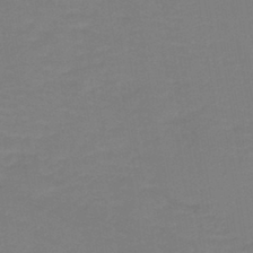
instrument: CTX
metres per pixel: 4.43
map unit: lHb
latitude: -42.3117
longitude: 52.8030
